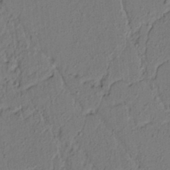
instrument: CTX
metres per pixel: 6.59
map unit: lAvf
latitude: 5.1403
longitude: 165.8234
